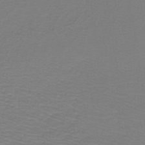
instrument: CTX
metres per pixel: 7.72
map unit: lHb
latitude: -40.9164
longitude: 52.4062
